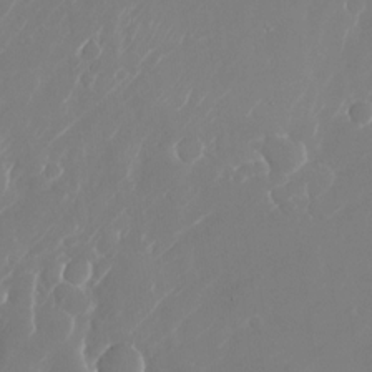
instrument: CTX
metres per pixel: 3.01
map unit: Nhu
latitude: -25.1998
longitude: -72.2334
